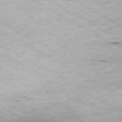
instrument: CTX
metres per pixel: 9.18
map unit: Ap
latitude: -80.1984
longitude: -85.8206
